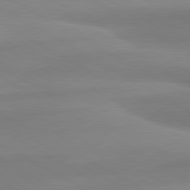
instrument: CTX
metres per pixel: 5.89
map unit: lApd
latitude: 80.5357
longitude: -175.6127
